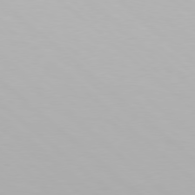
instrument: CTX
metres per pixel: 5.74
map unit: Hpe
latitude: 77.8205
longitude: -133.3671
